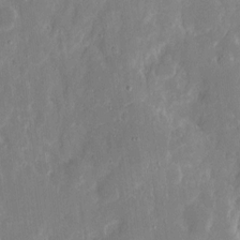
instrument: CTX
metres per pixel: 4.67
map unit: eHh
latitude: 7.0080
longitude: -69.3482
